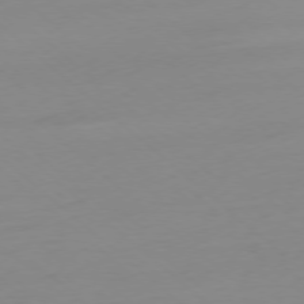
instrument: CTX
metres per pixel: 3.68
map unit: Ap
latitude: -78.0661
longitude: -67.2348
